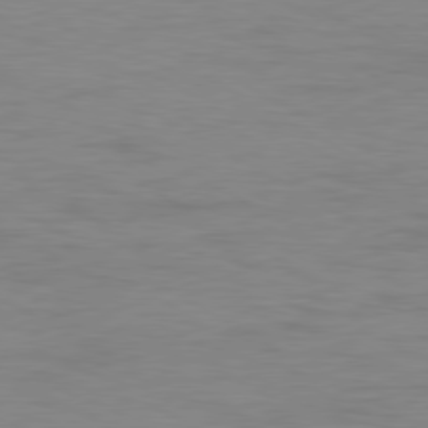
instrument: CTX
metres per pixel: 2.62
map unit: Ap
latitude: -80.6141
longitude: -51.8394
